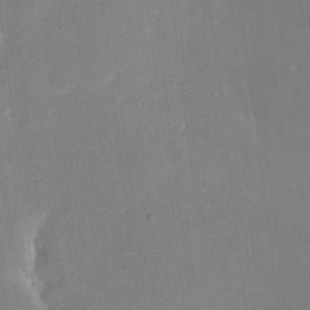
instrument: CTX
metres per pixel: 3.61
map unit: eHh
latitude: 5.8961
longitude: -69.3293
